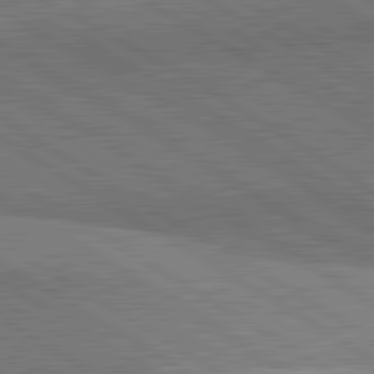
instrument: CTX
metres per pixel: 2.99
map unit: lApd
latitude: 81.8583
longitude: 140.1606
